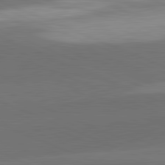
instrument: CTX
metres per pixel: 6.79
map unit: lApd
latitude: 82.1011
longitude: -155.6694
